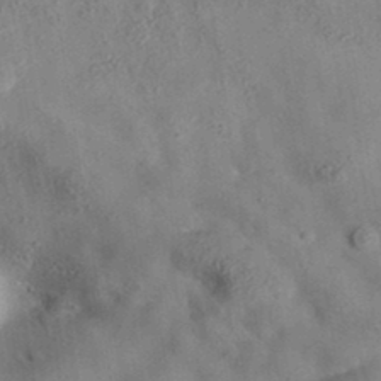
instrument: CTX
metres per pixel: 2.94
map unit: eAb
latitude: 35.0080
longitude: 108.8786
